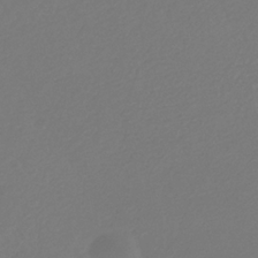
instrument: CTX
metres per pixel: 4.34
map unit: eHb
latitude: -29.9178
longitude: 66.3495
